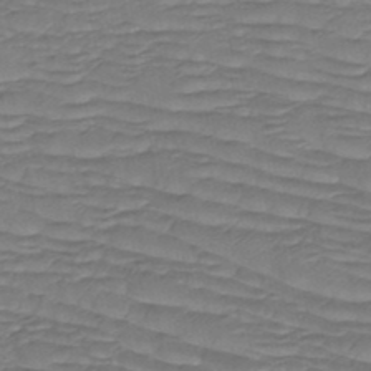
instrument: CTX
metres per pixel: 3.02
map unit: HNb
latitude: -49.8423
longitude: -51.8394
